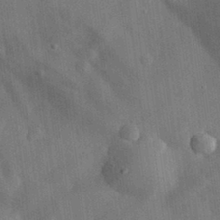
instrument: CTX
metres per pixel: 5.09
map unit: eHh
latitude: 30.9514
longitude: -77.2915
